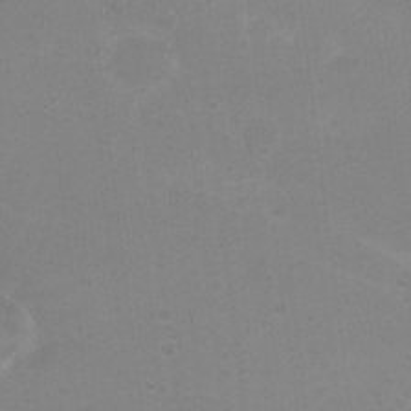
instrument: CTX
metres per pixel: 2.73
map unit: Nhu
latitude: 3.6316
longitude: -25.8961
